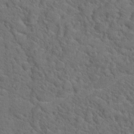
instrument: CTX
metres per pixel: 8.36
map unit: Hto
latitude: 19.1214
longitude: -34.9513
